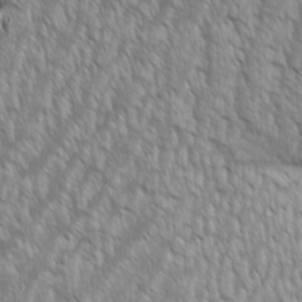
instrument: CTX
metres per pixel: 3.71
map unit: Aa
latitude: 8.9136
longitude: -130.3657
